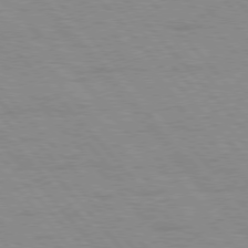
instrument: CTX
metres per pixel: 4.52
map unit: Hpe
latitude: 76.7435
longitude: -153.5560
